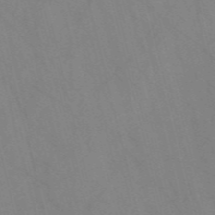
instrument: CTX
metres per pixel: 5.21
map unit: Nve
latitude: -57.4832
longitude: 63.5399
